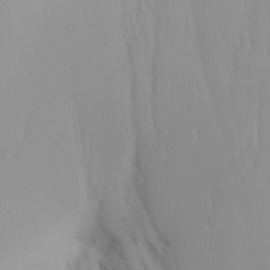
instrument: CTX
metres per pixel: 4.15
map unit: Nhu
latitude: -6.8030
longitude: -90.4979
